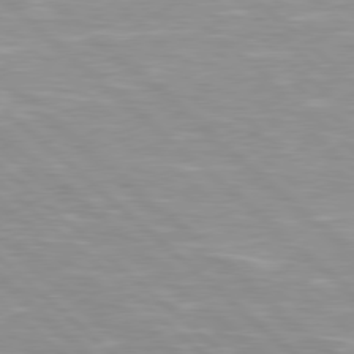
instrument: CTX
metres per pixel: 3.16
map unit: Hpe
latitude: 78.2523
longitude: -140.0822
